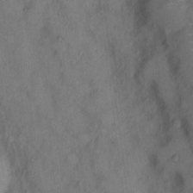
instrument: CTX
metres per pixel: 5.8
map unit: Hto
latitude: 5.3859
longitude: -61.0080
